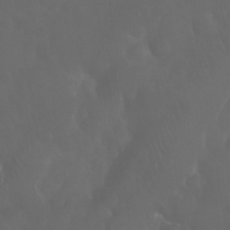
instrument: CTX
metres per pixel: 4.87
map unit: Nhu
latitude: 28.9891
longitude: -65.6505
